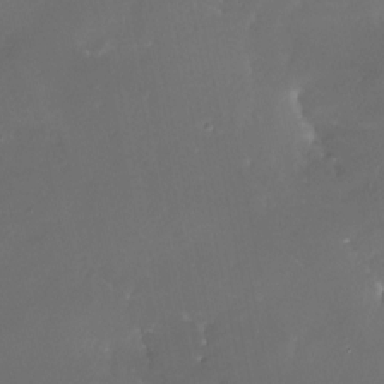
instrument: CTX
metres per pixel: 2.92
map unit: Nhe
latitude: -27.5777
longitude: -109.8961
